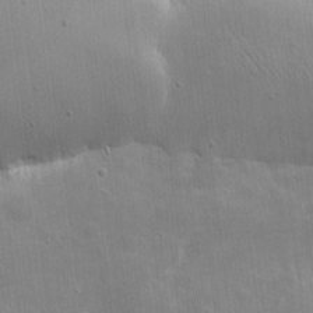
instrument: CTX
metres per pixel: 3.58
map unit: eHh
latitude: 4.1956
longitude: -70.7057
